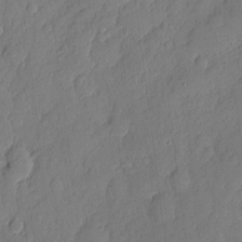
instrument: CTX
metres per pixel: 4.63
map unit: eHh
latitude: 6.3278
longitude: -74.8758
